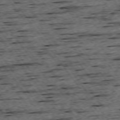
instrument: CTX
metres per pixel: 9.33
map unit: Ap
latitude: -74.6141
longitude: -87.7449
